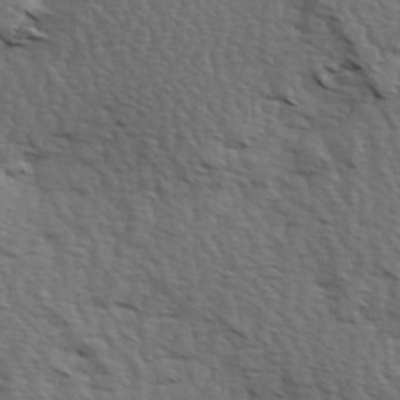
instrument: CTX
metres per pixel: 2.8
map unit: Hve
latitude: 2.7624
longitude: -123.2159
